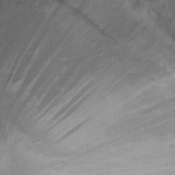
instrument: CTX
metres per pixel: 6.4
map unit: Nhu
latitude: 12.0255
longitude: -28.2711
